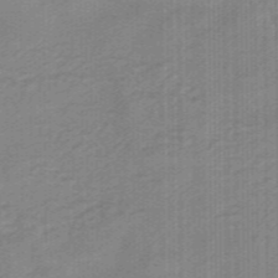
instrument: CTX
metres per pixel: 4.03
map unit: eHb
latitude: -45.5777
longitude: 83.6155
